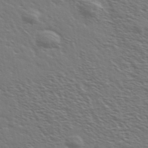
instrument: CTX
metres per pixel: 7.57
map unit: Ave
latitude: 37.5371
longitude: -109.3103
